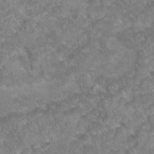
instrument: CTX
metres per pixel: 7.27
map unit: Hto
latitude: 18.9136
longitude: -36.0255
